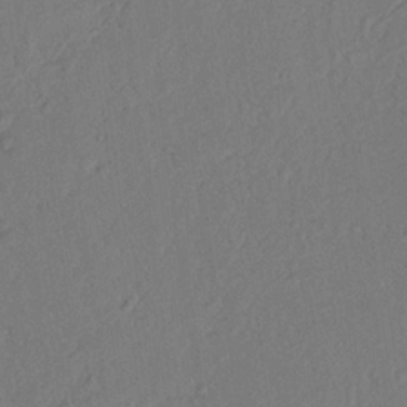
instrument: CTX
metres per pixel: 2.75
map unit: Nhu
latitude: 19.6127
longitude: -76.8569
